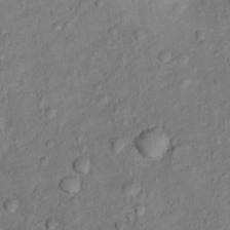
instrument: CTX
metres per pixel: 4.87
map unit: Ht
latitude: 12.0444
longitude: -38.8002
